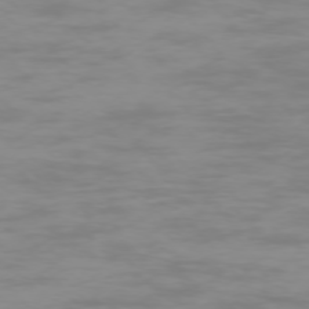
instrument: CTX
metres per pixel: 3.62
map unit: Ap
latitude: -75.7478
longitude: -83.4993
